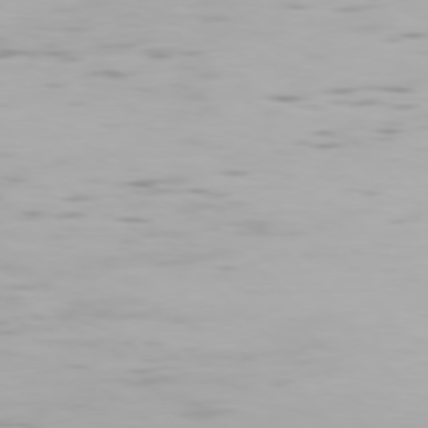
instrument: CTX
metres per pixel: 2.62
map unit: Hpe
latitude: 76.5734
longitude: -134.5168
